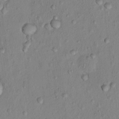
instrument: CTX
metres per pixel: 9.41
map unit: Nhu
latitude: 13.4616
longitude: -36.9136
